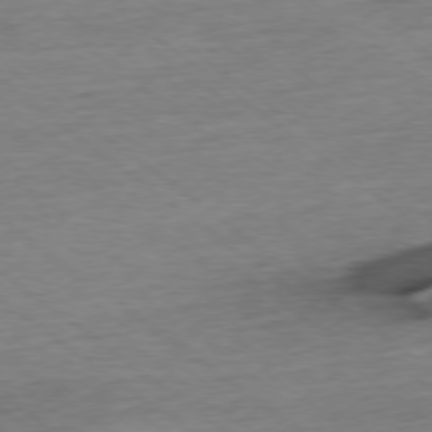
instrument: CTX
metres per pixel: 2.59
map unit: Ap
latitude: -77.9178
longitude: -82.6112
